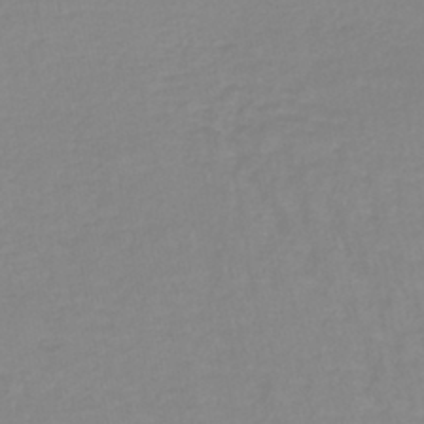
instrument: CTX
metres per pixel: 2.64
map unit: lHb
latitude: -40.5763
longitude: 65.1809
